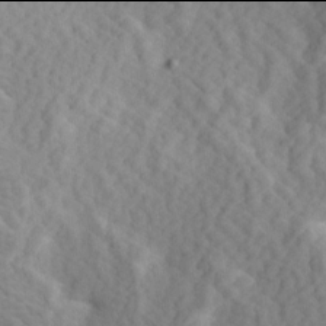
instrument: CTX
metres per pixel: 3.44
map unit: Hve
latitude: 13.9906
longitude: -91.8016
